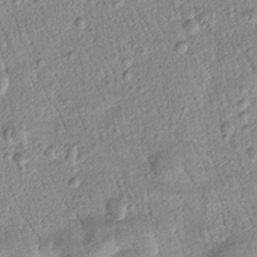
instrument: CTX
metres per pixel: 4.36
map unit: Htu
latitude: -1.5399
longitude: 173.6155
